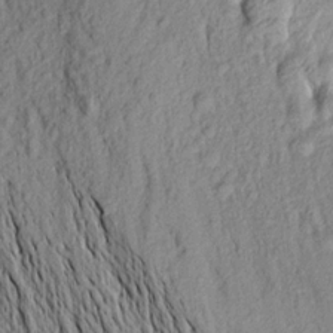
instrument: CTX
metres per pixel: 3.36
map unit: Aa
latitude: 17.4049
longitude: -147.2537
